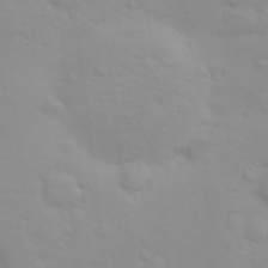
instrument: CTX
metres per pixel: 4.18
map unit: HNhu
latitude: 6.8380
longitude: 14.0283
